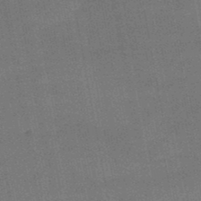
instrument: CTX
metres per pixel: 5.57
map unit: HNb
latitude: -47.8233
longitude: -39.1970
